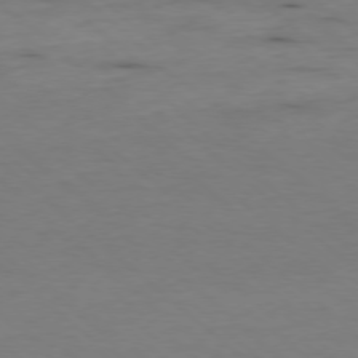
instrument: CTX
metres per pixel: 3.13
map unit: Ap
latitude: -78.1605
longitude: -90.1956
